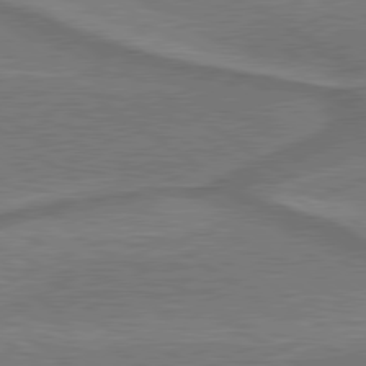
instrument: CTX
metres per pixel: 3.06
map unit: lApd
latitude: 79.6316
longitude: 171.4266
